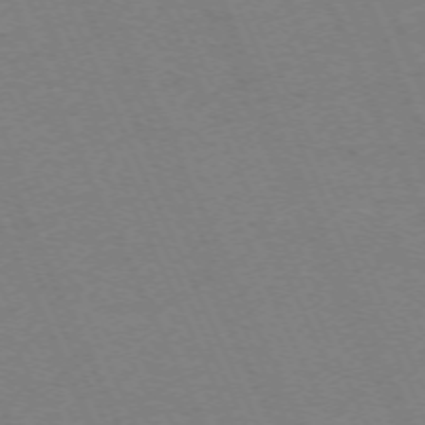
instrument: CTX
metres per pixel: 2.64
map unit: Hpe
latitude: -71.2376
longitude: 12.4629
